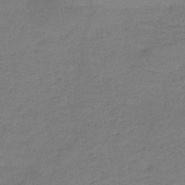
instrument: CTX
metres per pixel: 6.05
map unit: HNb
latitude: -47.4076
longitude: -38.8380
